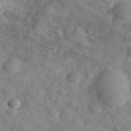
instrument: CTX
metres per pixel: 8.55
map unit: eHh
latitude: 30.9136
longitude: -70.3467
